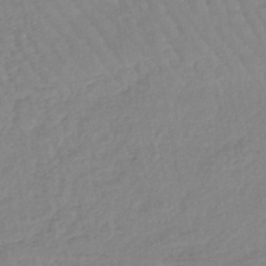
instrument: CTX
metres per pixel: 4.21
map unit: eHb
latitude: -44.6896
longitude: 80.6897
